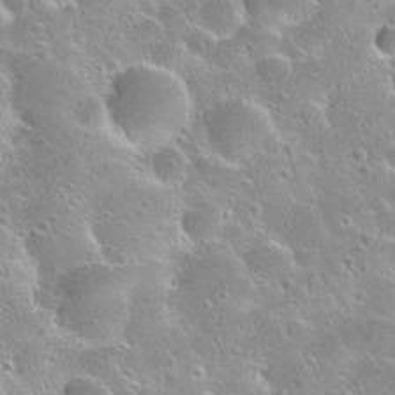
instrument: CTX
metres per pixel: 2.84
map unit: Nhu
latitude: 28.4412
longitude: -53.8584
